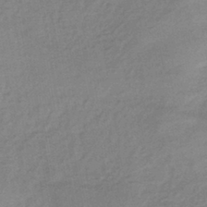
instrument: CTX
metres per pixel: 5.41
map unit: HNhu
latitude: -42.3117
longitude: 89.9367
